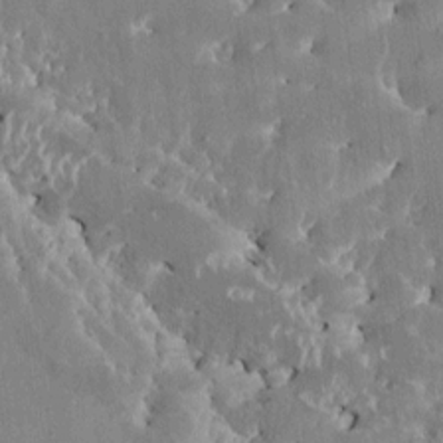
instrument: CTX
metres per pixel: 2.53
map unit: HNhu
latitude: 3.8583
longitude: 8.2739
